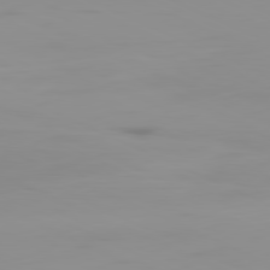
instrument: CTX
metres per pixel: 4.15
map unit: Ap
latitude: -81.3321
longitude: -61.5371
